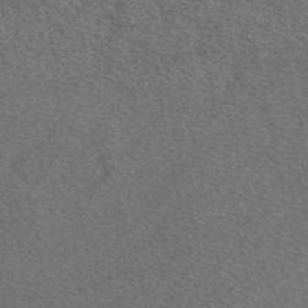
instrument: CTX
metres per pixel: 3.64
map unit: eAb
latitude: 48.4223
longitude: 105.8989
